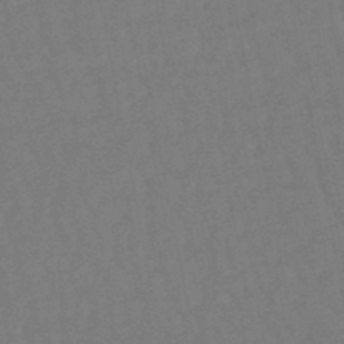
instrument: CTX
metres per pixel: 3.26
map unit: lHb
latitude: -47.5210
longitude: 80.2929
